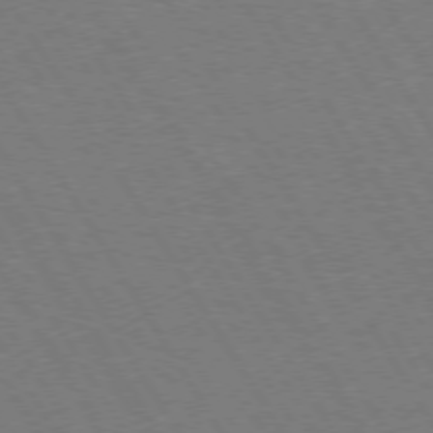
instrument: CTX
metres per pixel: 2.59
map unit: Hpe
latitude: 73.3671
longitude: -123.3860
